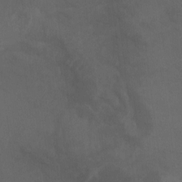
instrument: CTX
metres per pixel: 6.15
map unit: Aa
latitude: -7.5777
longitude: -80.1011
